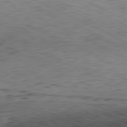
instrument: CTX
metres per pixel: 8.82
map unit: Hpe
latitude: -81.3132
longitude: 11.7856
